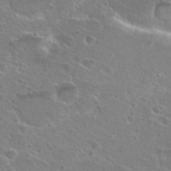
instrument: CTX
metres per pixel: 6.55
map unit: Hto
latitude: 26.8191
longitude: -39.6316
